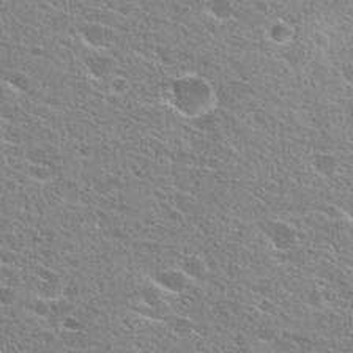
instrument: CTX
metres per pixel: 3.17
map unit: Hto
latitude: 25.0080
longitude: -44.3656
